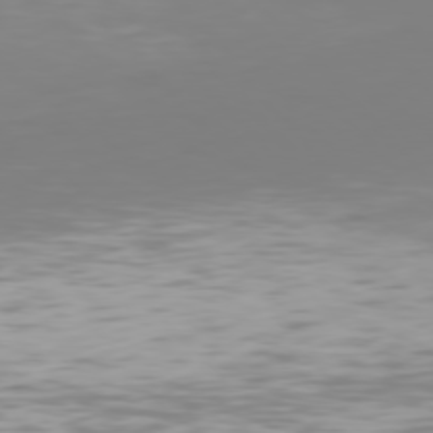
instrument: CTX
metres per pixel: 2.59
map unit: Hpe
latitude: 76.5923
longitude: -133.5182
